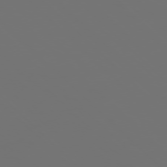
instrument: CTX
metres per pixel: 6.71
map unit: Ap
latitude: -77.3132
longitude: -61.9906
